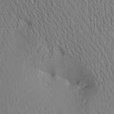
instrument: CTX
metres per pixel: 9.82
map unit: Aa
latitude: 20.8191
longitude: -146.3846
